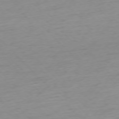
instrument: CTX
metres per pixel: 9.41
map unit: Ap
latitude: -76.7841
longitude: -63.1970
